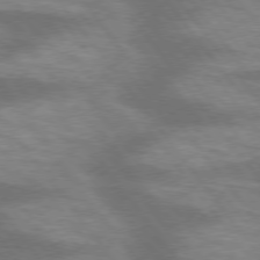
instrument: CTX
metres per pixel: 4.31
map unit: lApd
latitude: 75.4804
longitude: -57.4615
